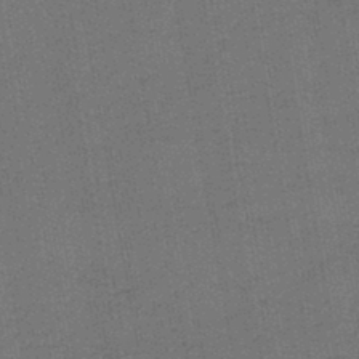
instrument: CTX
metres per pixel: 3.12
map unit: lHb
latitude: -43.8044
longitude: 62.9163
